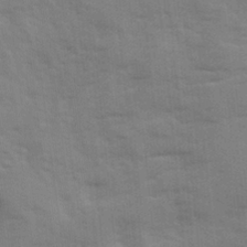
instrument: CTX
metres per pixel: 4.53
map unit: Ave
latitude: 12.5735
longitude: -102.6112
